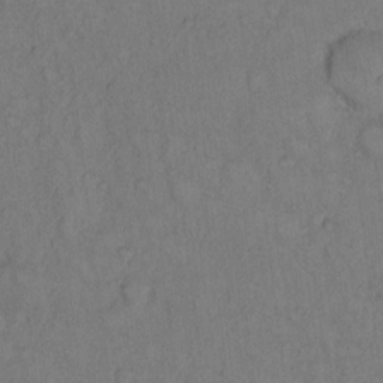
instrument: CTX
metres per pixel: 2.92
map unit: Hto
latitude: 10.6491
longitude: -58.9136
